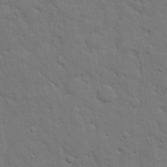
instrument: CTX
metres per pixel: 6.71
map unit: eHh
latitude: 18.9324
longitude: -63.1403
